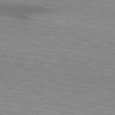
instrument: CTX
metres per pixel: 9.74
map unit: lApd
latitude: 74.0444
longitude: -53.1592
